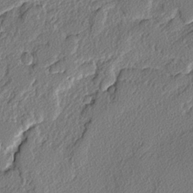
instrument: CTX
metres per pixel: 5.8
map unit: lAvf
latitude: -3.8800
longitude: -108.7624
